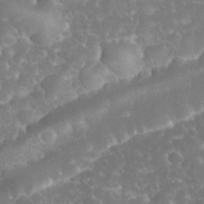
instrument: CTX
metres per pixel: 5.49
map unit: eHh
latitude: 32.5924
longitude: -63.6127
